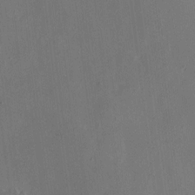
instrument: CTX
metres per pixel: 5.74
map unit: eHh
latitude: 10.1011
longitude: -69.1214
